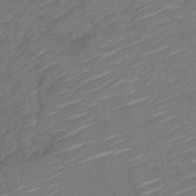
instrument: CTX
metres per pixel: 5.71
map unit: Nve
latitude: -18.5385
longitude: 107.4833
